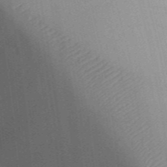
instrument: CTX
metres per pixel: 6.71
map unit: Aa
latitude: 32.7813
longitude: -142.3845
